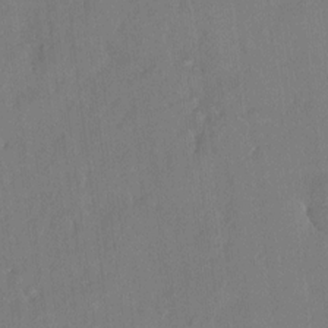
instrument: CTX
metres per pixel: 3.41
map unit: HNhu
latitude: 7.2537
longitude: 3.6910
